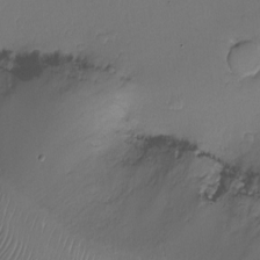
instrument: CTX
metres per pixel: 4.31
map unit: Ht
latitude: -18.5196
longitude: -44.1766
